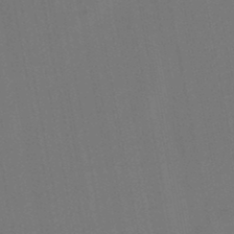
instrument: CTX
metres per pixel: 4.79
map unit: lHb
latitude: -47.6722
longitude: 71.9178
